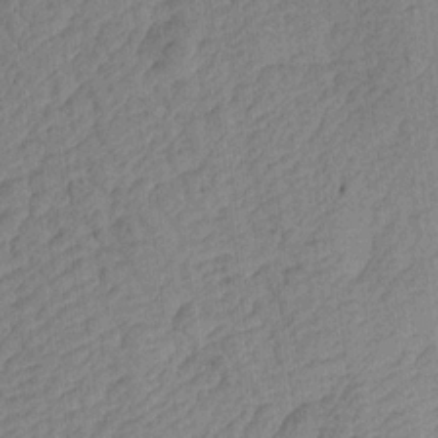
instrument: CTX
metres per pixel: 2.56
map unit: Aa
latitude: 16.3656
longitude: -146.2145
